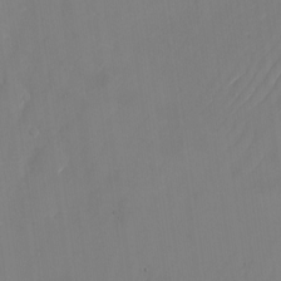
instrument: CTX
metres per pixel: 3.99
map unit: Nhu
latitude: -23.0298
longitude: -71.0836
